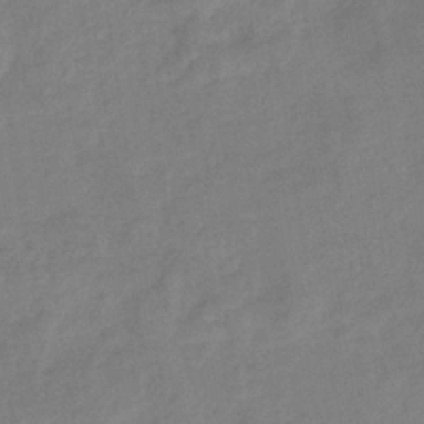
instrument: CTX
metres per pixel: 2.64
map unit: eHb
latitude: -34.1795
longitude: 75.0865
